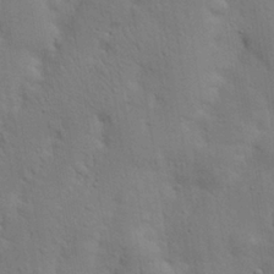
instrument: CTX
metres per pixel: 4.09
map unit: Nhu
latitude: 18.5356
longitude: -75.2726
